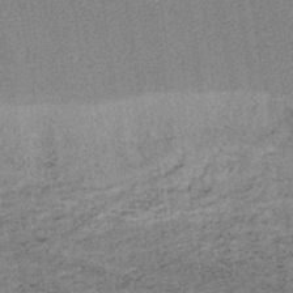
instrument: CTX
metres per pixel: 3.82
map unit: lHb
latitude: -41.0486
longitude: 63.1431
